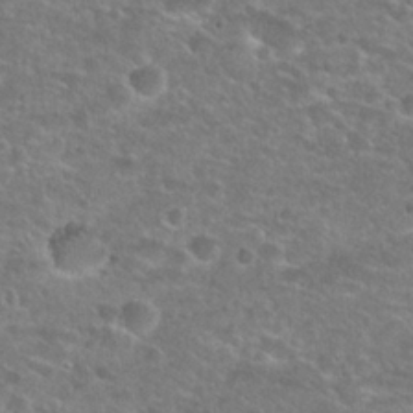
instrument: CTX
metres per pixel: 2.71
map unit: Hto
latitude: 25.6693
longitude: -49.8205
